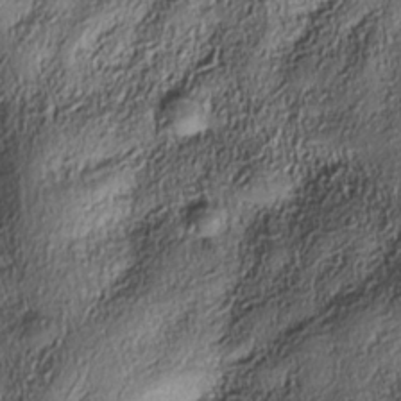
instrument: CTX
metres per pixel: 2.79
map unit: Nhe
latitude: -38.1984
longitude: -147.9528
